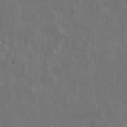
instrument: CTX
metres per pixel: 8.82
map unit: eHh
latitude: 10.7624
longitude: -72.7625
